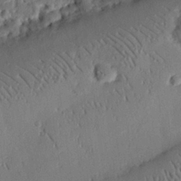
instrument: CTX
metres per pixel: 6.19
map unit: eHh
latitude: 26.7246
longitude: -81.0647
